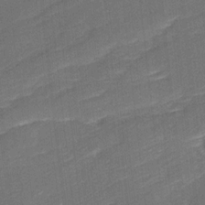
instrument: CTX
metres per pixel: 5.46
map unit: Ave
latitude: 17.0647
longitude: -137.3104
